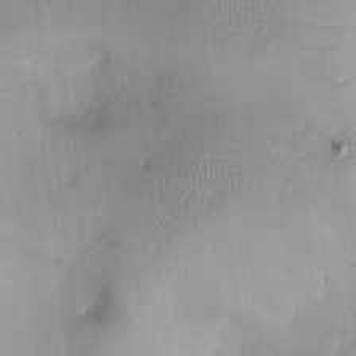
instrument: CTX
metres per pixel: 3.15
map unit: Nhu
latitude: 0.0444
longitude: -14.6113
